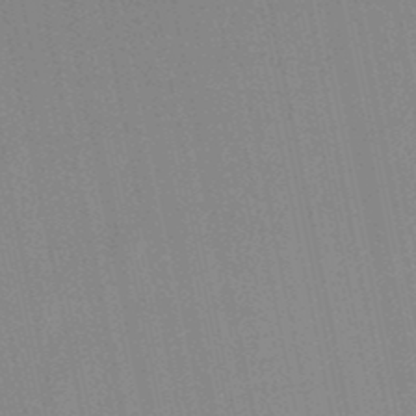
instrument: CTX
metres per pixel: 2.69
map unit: lHb
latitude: -49.4833
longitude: 69.0864
